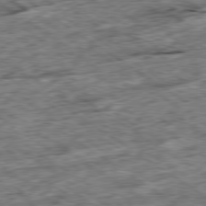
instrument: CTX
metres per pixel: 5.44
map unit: Ap
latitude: -79.4832
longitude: -85.1970
